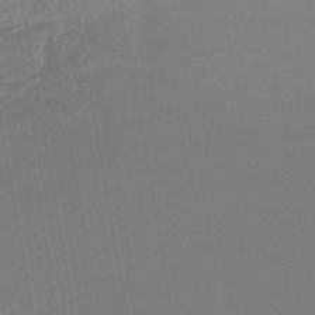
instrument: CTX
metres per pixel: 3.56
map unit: lHb
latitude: -44.6519
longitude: 60.9164
